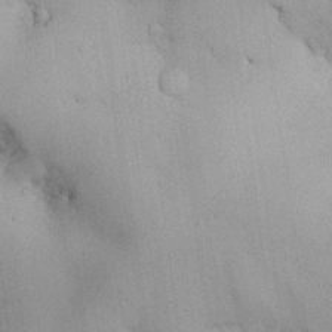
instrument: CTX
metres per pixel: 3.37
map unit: Nhu
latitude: 26.6113
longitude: -68.4790
